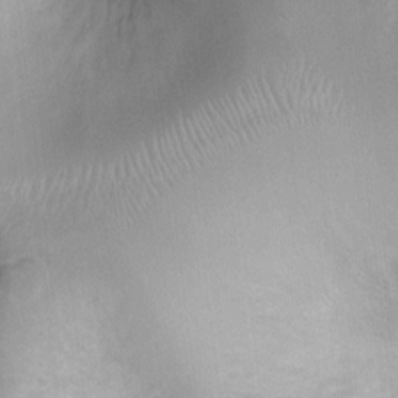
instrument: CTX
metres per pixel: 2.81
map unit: Ht
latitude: -8.3873
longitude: -21.5371
